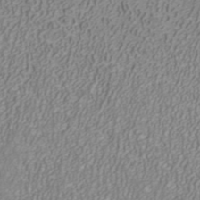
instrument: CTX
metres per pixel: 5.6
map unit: ANa
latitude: 40.4601
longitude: 22.0850
